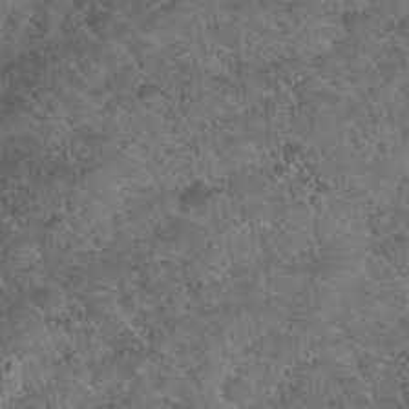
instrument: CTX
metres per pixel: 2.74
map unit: Nhu
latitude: 31.0081
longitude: -52.1956
